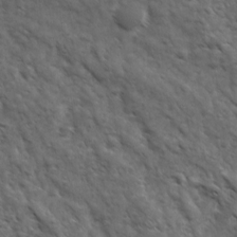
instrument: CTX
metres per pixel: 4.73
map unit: Ave
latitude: 17.4049
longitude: -132.4034
